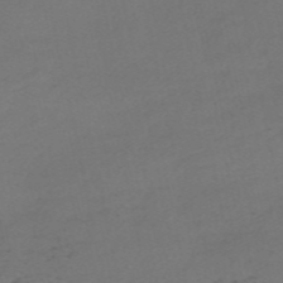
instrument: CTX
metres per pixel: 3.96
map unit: HNb
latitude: -55.8423
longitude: -43.9150
